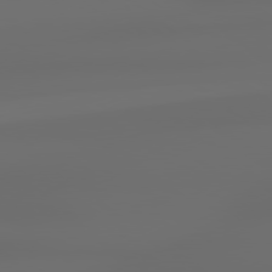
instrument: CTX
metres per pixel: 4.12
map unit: lApd
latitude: 79.0648
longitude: -135.4993
